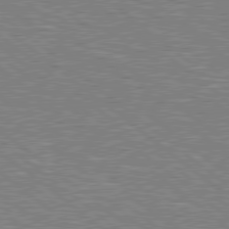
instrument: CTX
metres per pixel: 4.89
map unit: Hpe
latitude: 78.9325
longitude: -168.2523
